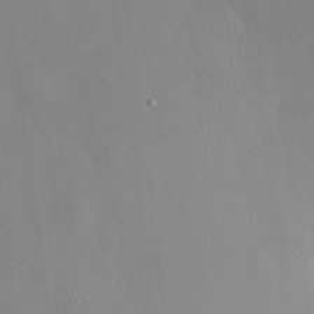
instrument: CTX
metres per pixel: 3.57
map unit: HNhu
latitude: 13.8017
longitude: 13.9367
